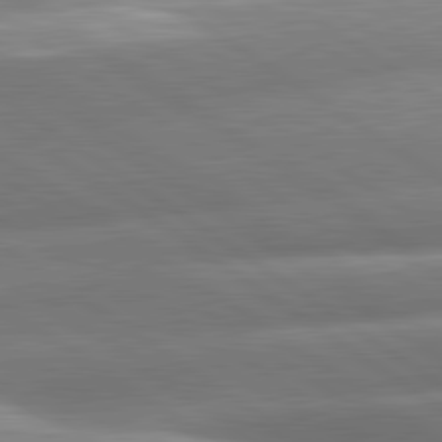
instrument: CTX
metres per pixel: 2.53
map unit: lApd
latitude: 81.1970
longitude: -157.9150
